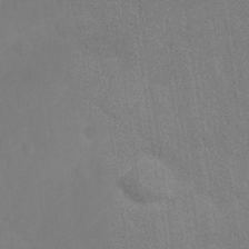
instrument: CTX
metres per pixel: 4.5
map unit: Nhu
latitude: 27.6883
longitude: -64.5924
